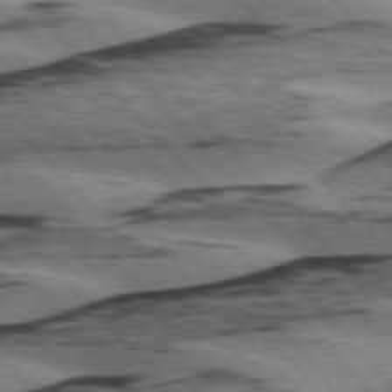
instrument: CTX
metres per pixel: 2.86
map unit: lApd
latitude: 75.5371
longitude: -78.3468
